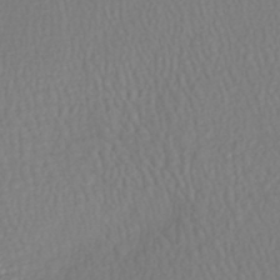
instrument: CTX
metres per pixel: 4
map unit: HNhu
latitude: -47.5777
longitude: 103.5777
